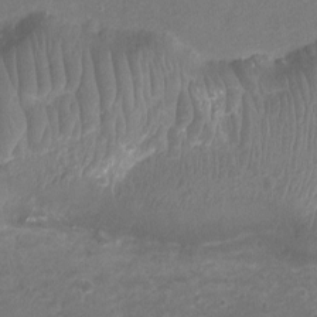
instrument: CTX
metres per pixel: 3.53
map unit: Ht
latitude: 1.7827
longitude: -19.9528
